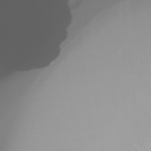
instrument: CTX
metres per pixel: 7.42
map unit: Ht
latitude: -17.1431
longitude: -46.8947
